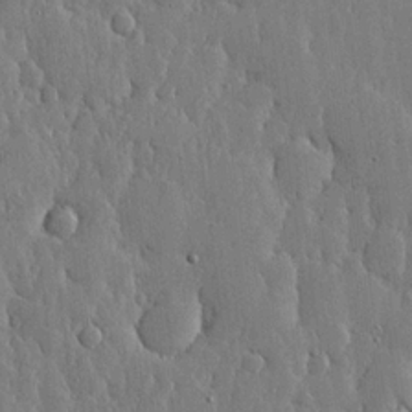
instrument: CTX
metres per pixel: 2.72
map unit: lHvf
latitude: 17.9339
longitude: -115.7449
